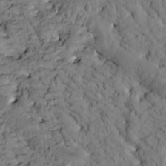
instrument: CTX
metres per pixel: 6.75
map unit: Htu
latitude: -2.3306
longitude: 173.8044
